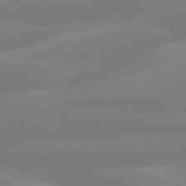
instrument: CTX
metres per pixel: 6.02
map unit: lApd
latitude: 79.5560
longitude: -149.1592
